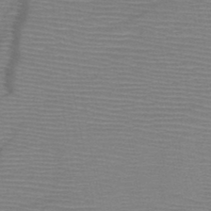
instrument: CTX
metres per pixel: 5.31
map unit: HNb
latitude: -46.9919
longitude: -40.5923
